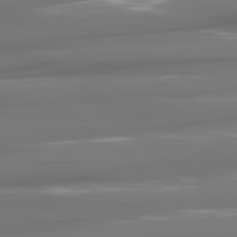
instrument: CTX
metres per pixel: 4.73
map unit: lApd
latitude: 81.1025
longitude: -140.2711
